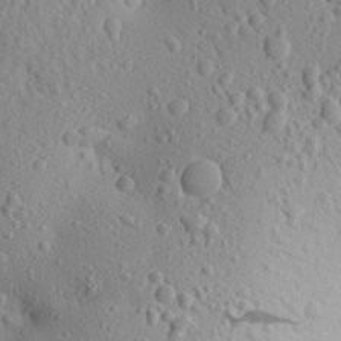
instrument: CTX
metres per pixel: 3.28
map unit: Aa
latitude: 18.8947
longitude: -148.1956
